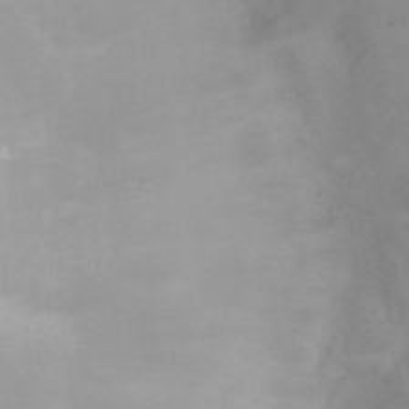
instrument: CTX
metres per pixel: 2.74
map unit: eHh
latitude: 21.7828
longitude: -64.6868
